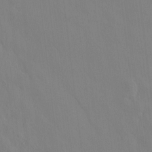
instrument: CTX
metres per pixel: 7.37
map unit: lAvf
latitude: 7.4237
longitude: 166.4251
